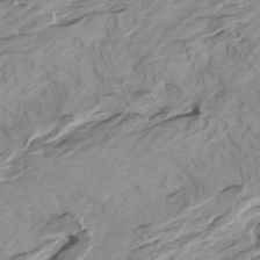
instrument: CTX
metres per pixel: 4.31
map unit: Htu
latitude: -6.9919
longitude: -69.9528
